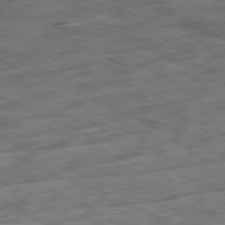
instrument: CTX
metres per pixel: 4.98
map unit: Ap
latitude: -81.4455
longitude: -83.9339
